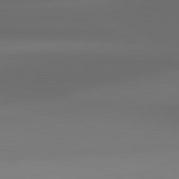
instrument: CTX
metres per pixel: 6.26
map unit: lApd
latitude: 83.3670
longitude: -134.9513
